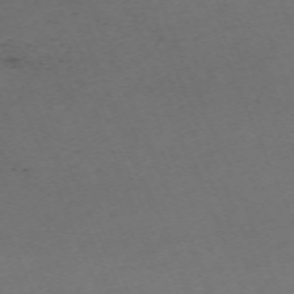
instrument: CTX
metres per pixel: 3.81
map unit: Nhu
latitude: -68.1038
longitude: 38.3873
